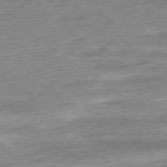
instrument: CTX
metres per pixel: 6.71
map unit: Ap
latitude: -78.1605
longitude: -71.9906
